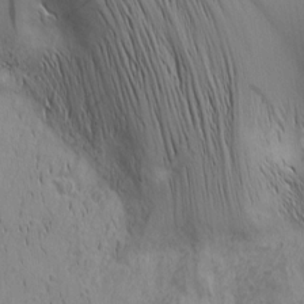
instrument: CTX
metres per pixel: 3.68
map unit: Nhu
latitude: -5.0675
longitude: -152.3467
